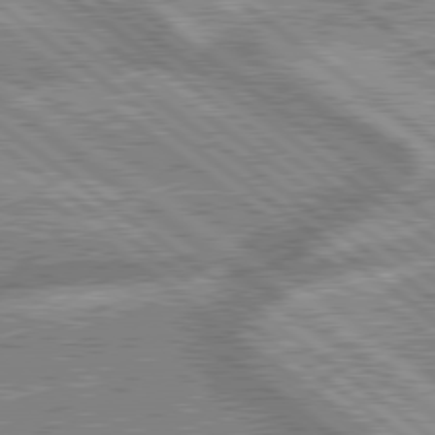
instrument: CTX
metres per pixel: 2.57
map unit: lApd
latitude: 79.4994
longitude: -168.1767
